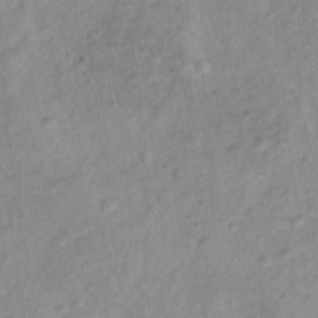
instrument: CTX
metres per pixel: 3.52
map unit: Ht
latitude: 12.0444
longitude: -39.1025
